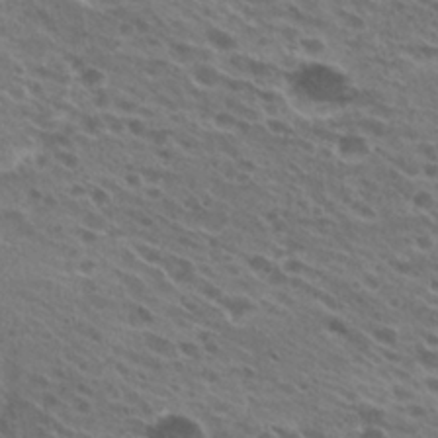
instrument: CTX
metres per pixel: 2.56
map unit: Hto
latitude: 25.0080
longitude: -40.4412
